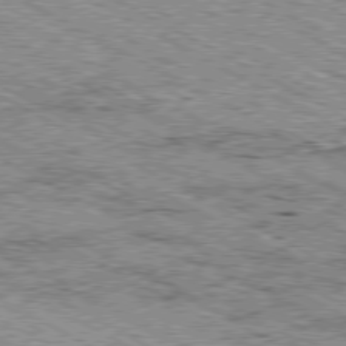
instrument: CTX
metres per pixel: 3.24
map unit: Ap
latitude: -80.4440
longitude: -52.6491
